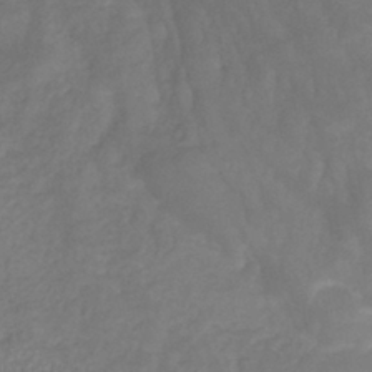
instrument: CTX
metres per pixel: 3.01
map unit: HNhu
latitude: -29.5399
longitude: 68.0472
